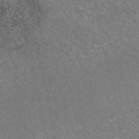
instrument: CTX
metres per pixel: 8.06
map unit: eAb
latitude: 51.2914
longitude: 112.0283
